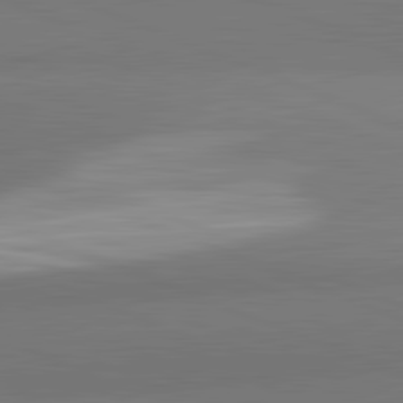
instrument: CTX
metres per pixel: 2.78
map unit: lApd
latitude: 82.1577
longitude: 150.4440
